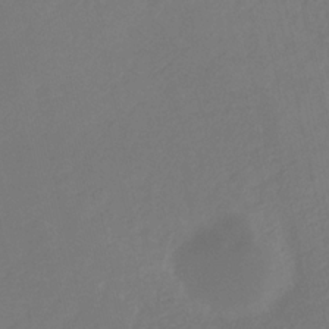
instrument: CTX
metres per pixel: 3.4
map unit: eHb
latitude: -29.7289
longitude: 66.4251
